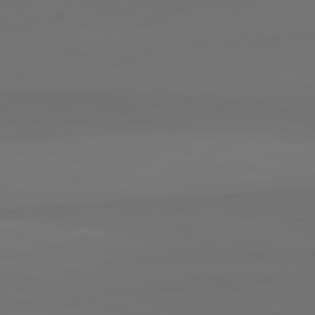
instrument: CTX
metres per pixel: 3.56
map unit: lApd
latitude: 82.5923
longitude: 144.3873
